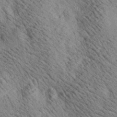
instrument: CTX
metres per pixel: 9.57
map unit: lAa
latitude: 20.0444
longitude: -139.7639
